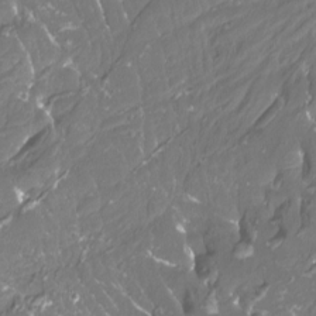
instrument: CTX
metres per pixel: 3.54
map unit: Htu
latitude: -12.4440
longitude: -71.6505
